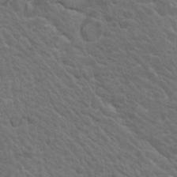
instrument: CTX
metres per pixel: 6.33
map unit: Nhu
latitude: 17.1970
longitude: -33.1403
